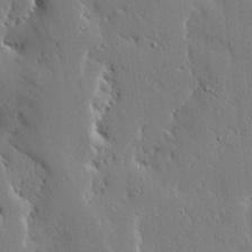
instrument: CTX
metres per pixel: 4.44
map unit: Ave
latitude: 17.3293
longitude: -139.3104
